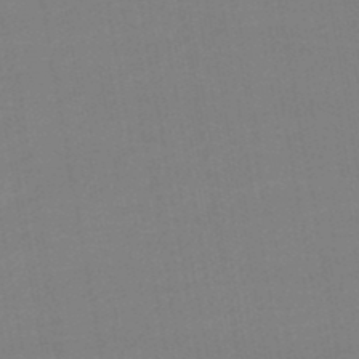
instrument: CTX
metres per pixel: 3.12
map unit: lHb
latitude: -46.5573
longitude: 60.8597
